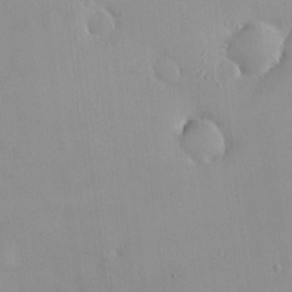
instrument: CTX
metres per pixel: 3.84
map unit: HNhu
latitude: 6.5357
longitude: 13.4643
